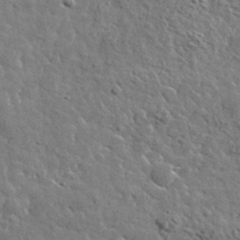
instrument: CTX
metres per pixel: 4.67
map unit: lHvf
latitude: 36.5735
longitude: -88.2523
